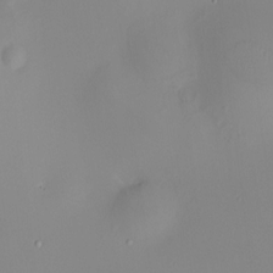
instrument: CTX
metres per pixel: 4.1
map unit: HNhu
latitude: 9.4238
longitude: 10.7841
